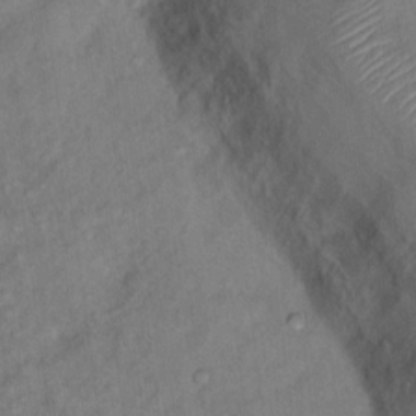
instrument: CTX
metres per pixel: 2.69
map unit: Nhu
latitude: 12.0255
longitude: -27.5371
